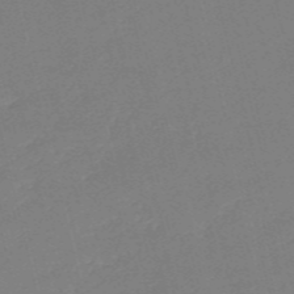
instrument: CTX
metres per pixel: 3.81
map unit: HNb
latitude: -55.7100
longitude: -39.2915
